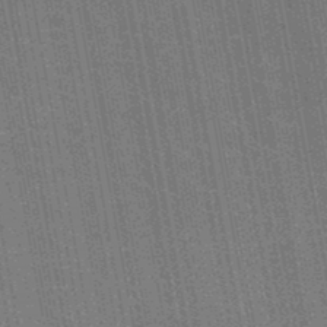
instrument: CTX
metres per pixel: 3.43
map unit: HNb
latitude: -47.5399
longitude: -46.7436
